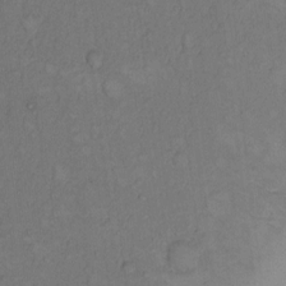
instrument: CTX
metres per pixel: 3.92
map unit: Hto
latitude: 8.9136
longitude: -58.7624
